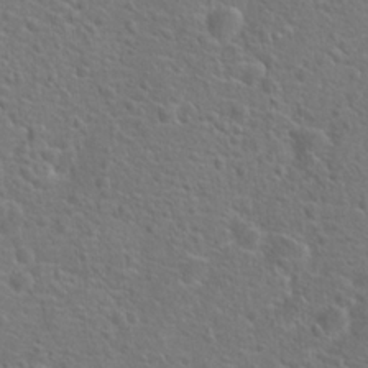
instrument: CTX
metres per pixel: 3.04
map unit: Hto
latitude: 18.2522
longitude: -42.3845
